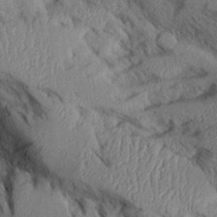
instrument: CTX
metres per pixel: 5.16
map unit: Aa
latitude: 26.2712
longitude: -129.5182
